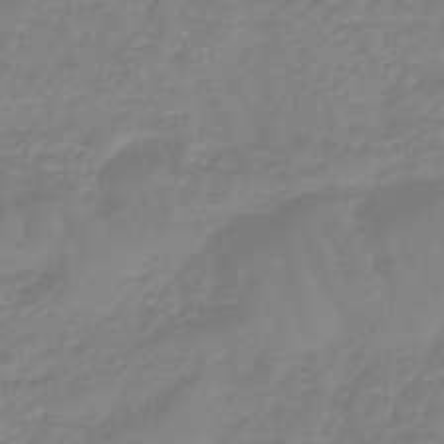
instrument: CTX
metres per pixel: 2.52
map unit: eHb
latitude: -45.5777
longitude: 81.5399
